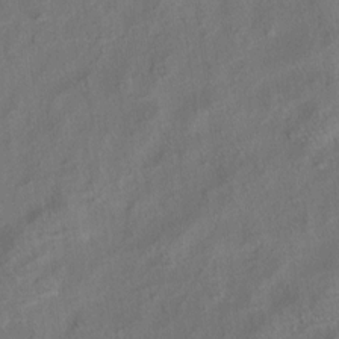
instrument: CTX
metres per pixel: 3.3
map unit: eHh
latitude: 6.5357
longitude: -76.9513
